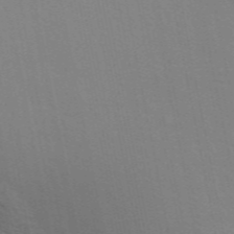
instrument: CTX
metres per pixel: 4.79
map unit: ANa
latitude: 49.2726
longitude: -74.1389
